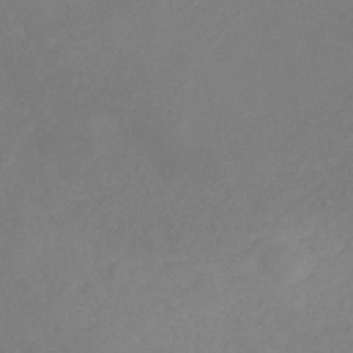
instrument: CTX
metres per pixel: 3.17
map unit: eHb
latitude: -29.6911
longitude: 66.1228
